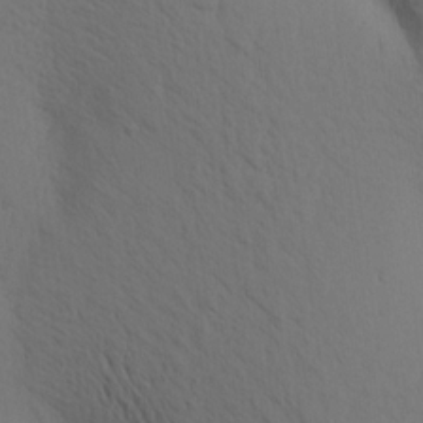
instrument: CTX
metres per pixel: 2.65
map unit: Aa
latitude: 19.7827
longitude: -143.8206
